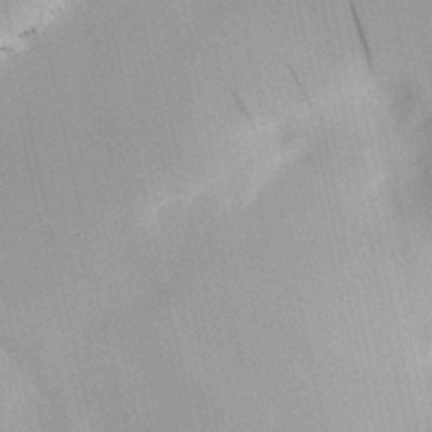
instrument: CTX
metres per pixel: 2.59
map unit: HNhu
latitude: 14.5546
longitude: 10.8408
